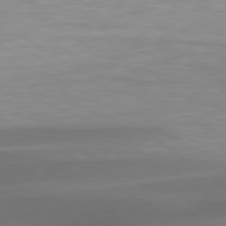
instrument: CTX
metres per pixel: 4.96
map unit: Hpe
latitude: 79.2159
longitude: -129.3104
